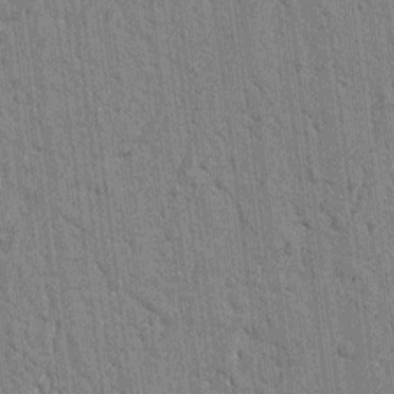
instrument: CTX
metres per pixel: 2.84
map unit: Ht
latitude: 10.9136
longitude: -77.1214
